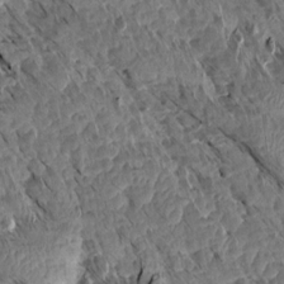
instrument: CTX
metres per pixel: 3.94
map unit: Aa
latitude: 14.1389
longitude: -144.1389
